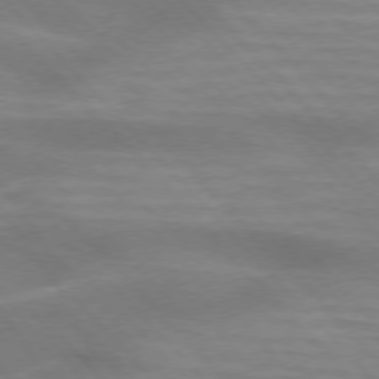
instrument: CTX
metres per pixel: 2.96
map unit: lApd
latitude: 74.7435
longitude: -61.6883
